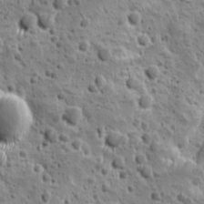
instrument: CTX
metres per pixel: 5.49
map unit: Ave
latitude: 10.3656
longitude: -104.9703
